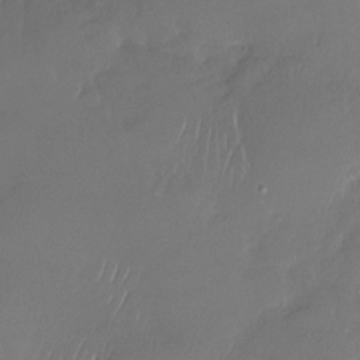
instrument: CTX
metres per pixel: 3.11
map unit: Nhu
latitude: -27.7855
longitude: -61.1781
